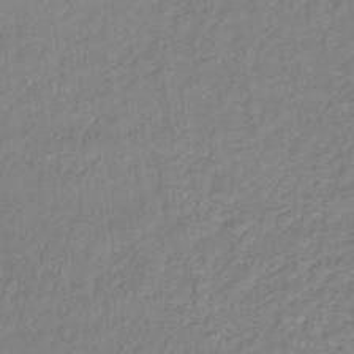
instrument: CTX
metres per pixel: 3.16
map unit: lHb
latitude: -35.0864
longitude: 65.3510
